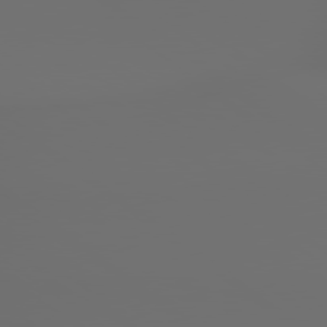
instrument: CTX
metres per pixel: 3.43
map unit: lApd
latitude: 79.2348
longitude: 177.0109
